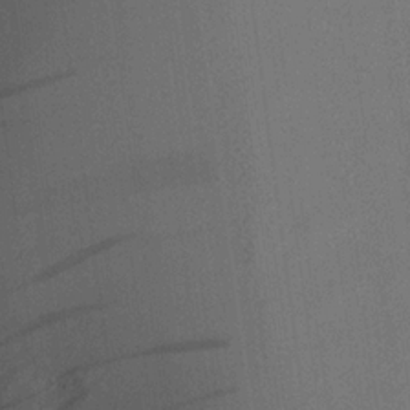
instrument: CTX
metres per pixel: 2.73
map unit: Aa
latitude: 20.1200
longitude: -140.8380
